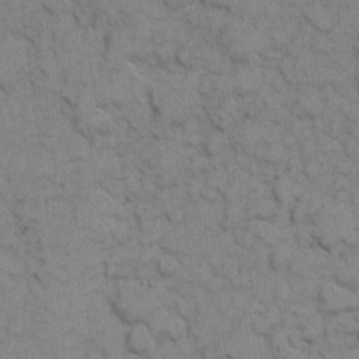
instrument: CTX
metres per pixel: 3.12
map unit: eHh
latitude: 7.1214
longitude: -65.1781
